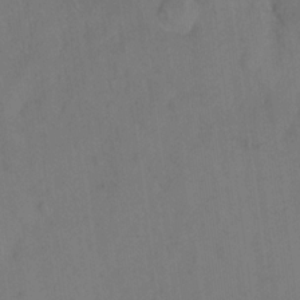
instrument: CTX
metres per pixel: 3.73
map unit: eHh
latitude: 18.2900
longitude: -64.5735
